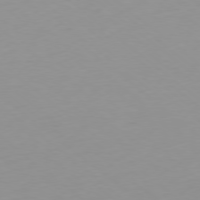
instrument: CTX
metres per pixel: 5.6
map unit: Ap
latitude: -78.5195
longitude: -63.5182
